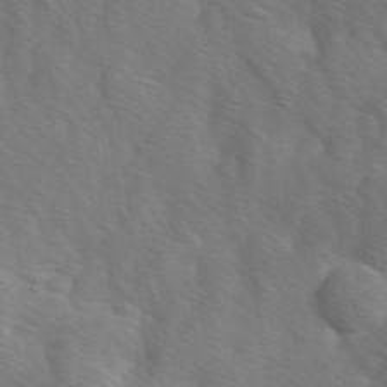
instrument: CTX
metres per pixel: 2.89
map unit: Ave
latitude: -0.0850
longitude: -112.7246
